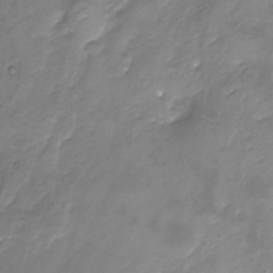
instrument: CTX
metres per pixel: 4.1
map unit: Nhu
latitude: -23.6155
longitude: -57.1592
